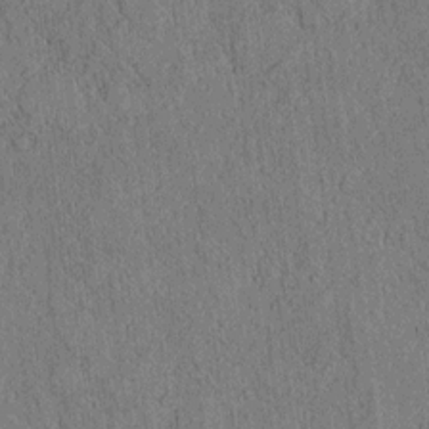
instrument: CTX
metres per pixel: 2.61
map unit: lAvf
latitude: 6.2145
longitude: 158.8408
